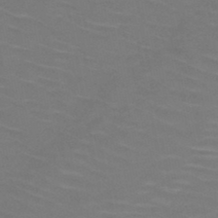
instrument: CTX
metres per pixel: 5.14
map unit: HNb
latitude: -47.0675
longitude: -45.4993
